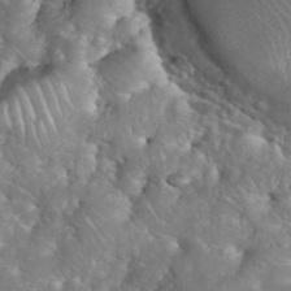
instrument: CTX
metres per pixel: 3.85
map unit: eHh
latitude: 39.8961
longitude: -57.9906
